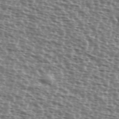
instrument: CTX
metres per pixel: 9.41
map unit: Ave
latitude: 38.2900
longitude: -112.0255
